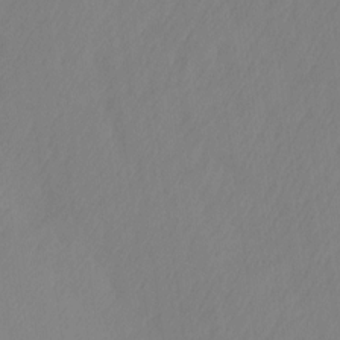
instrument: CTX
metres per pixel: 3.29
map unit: Ave
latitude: 13.2159
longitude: -105.8395
